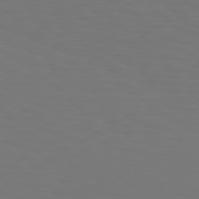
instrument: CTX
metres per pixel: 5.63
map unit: Hpe
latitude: 74.5735
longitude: -123.9339
